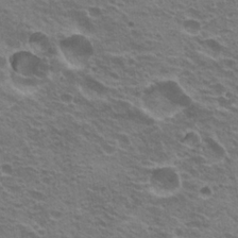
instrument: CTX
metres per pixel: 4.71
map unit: Hto
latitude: 21.4616
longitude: -31.9717
